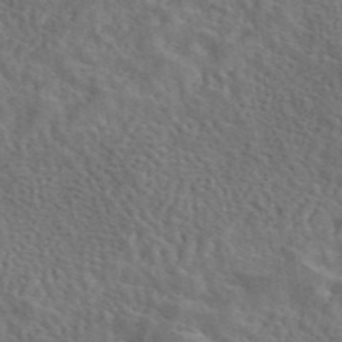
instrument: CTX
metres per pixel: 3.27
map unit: eAb
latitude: 43.4049
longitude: 109.9556
